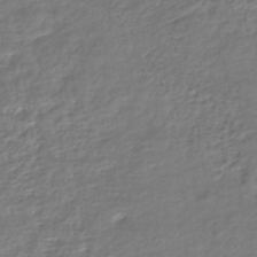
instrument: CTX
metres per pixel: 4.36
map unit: HNhu
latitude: -46.0850
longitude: 103.7856
